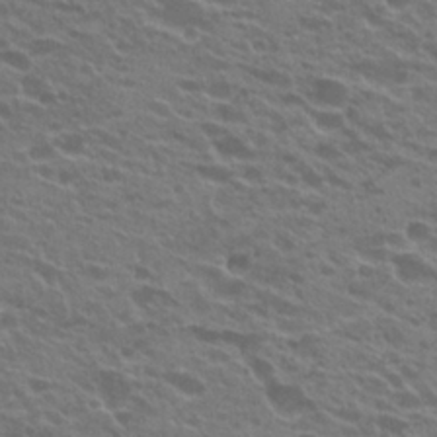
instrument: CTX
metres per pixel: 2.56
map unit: Hto
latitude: 23.2159
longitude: -37.5938
